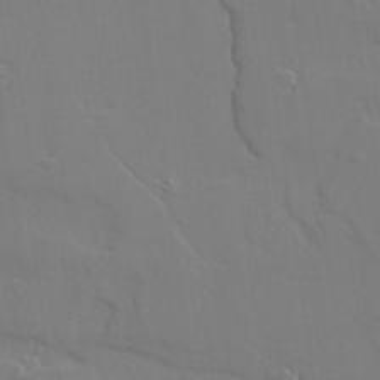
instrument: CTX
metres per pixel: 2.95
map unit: lAvf
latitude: 28.5168
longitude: -108.5356
